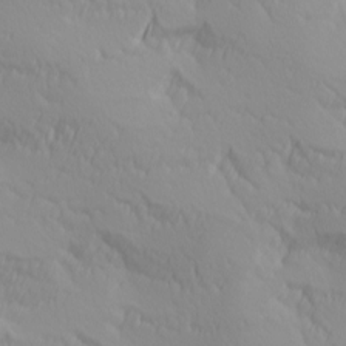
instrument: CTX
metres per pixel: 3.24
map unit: Ave
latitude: 3.0647
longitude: -113.3482
